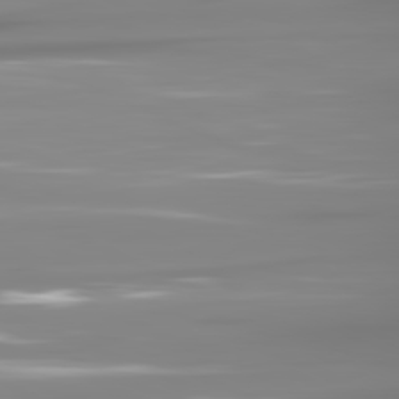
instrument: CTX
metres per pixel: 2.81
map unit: lApd
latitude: 81.5938
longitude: -137.7072
